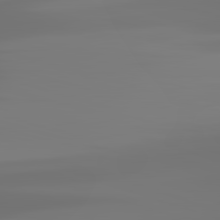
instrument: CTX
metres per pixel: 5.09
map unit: lApd
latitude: 83.1592
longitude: -131.0459
